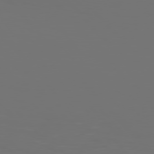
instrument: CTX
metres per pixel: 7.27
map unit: Hpe
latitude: 76.8380
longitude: -135.6694
